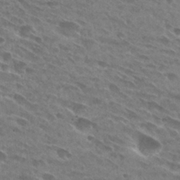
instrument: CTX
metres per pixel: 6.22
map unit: Hto
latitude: 29.7260
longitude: -44.4979
